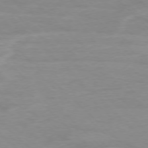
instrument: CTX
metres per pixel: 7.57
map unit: Ap
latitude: -76.8408
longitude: -77.5560
